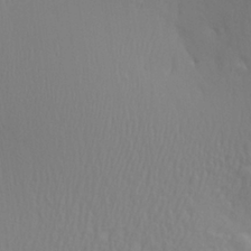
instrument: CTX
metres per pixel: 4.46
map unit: Aa
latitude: 27.8395
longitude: -136.4790
